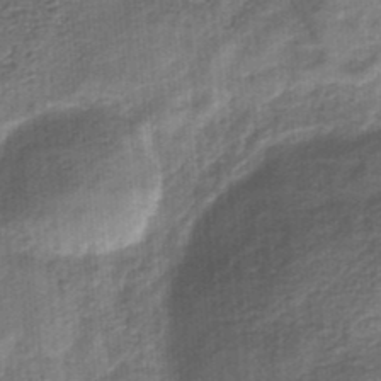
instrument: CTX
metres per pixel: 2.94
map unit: eHb
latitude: -34.1417
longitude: 79.3131
